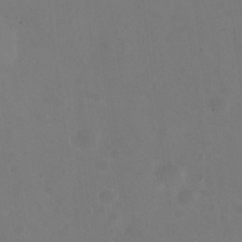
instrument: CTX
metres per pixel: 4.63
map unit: Nhu
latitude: 23.7072
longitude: -62.5546
